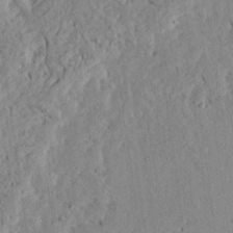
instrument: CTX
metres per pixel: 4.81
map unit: Ave
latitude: 23.8961
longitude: -133.2348
